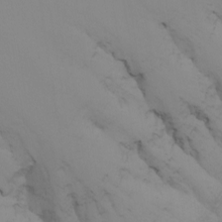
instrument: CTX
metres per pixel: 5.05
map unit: Nhu
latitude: -8.8030
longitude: -94.9325
